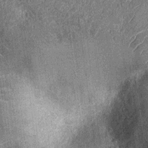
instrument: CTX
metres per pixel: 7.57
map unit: Nhu
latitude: -12.1795
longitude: -22.0444
